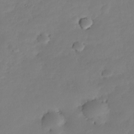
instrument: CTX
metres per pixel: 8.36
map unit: Nhe
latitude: -35.6533
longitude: -145.0647
